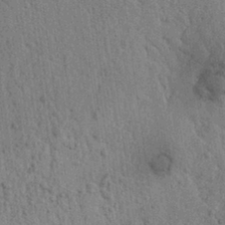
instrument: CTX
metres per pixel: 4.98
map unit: lAvf
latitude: 7.0269
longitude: 164.5952
